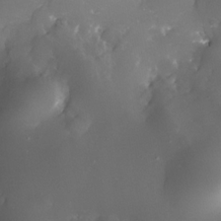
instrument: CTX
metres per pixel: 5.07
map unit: Nhe
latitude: -32.6330
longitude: -116.1956
